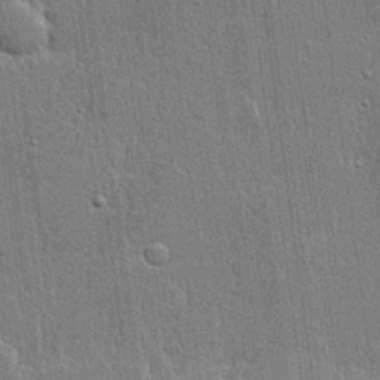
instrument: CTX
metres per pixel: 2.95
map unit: lHvf
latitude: 21.3860
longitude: 143.0864
